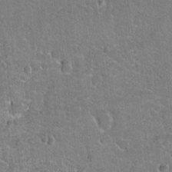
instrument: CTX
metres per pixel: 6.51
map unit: Hto
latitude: 20.7247
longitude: -49.0647
